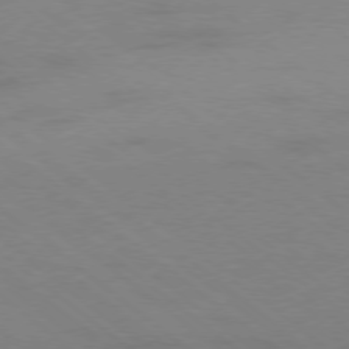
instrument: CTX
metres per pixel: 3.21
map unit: Ap
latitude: -78.8219
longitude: -54.7624
